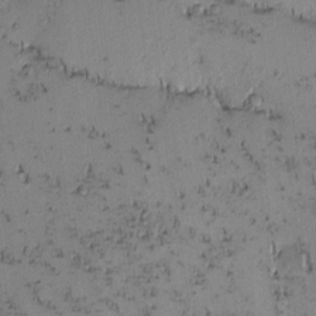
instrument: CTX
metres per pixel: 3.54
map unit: eHh
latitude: -0.9920
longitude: 19.3321
